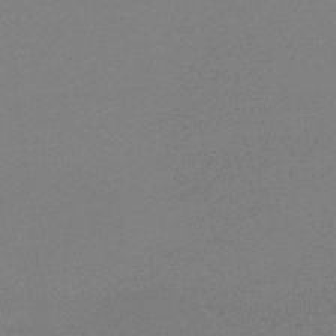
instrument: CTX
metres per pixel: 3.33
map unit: lHb
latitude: -48.4440
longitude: 65.9745
